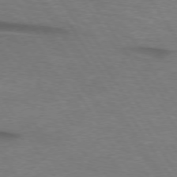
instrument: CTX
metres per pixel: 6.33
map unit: lApd
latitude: 74.3467
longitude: -74.0822
